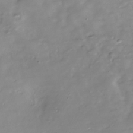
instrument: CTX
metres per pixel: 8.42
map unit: Nhe
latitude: -38.1984
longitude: -118.3656
